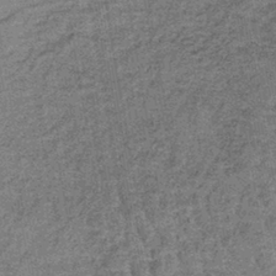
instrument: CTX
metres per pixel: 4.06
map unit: lHb
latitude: -40.5385
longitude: 58.8030
